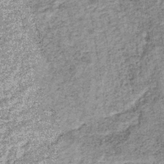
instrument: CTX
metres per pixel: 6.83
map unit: lHb
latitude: -36.9730
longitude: 64.8030
